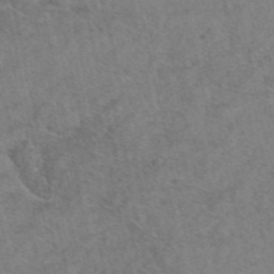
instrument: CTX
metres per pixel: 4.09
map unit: eAb
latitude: 48.1389
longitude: 105.5399
